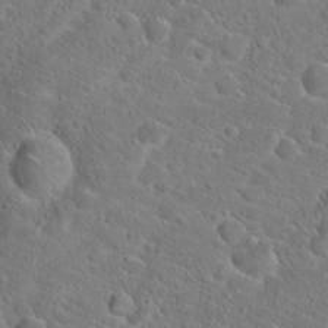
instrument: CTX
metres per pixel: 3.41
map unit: Hto
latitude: 20.5546
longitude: -44.7813
